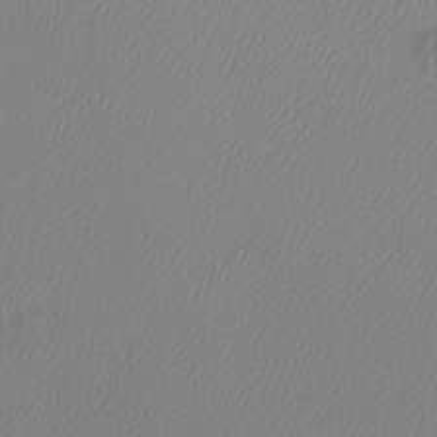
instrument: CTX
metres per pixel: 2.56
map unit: Htu
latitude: -6.8030
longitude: -73.4427
